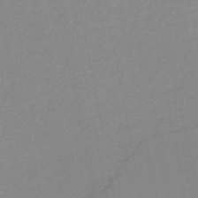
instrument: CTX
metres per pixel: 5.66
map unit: HNb
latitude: -51.4832
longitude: -50.9513
